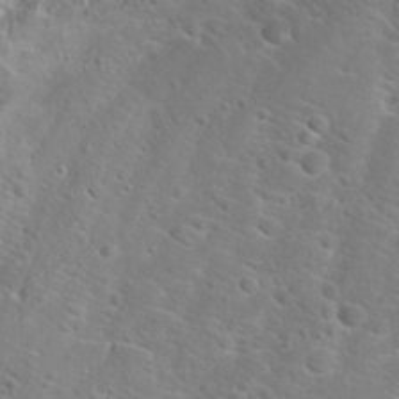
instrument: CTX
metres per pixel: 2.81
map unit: Hto
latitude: 22.7057
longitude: -45.1970
